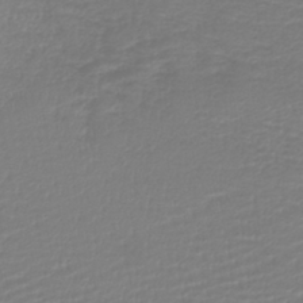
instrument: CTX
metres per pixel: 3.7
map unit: lHb
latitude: -42.3873
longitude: 77.0486
